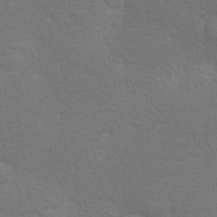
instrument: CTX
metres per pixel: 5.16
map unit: lAa
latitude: -10.2173
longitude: -125.4615
